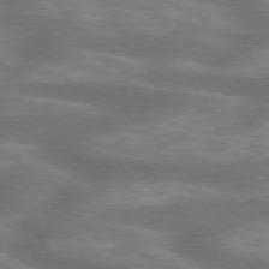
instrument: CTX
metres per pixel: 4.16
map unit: lApd
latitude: 75.2915
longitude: -57.7071
